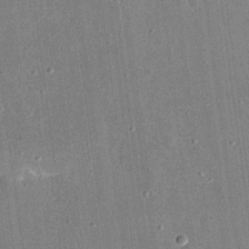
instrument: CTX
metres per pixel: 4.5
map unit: eHh
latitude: 17.6694
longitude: -70.6679
